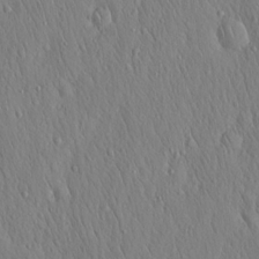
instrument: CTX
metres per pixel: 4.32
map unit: Hto
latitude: 16.5735
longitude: -58.1389
